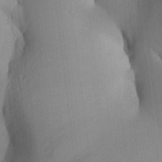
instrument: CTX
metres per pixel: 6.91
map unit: Aa
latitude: 26.6680
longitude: -136.4790
